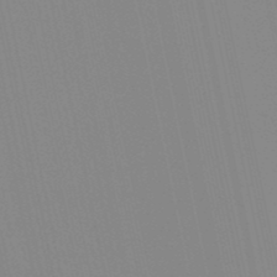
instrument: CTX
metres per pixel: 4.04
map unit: lHb
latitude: -48.9164
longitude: 75.2943
